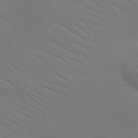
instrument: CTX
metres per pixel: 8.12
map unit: Nhu
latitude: 23.7072
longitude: -73.2348
